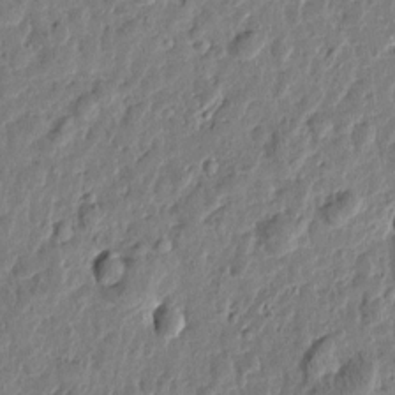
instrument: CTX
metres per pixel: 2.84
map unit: Htu
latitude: 1.3481
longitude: -178.4979
